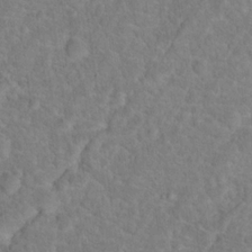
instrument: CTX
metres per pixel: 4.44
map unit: Hto
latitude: 16.9892
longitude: -40.6868
